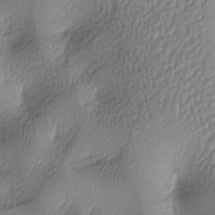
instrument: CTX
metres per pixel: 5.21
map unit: lAa
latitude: -5.9178
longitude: -123.8205
